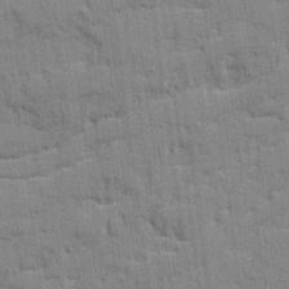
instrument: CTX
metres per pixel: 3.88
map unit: Ave
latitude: 20.5924
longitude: -129.4237
